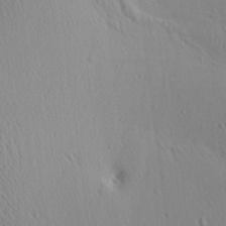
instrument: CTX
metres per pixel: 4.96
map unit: Aa
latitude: 12.9136
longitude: -143.1781
